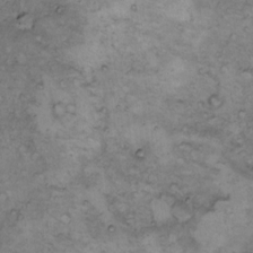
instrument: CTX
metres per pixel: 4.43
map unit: Hto
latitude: 7.1025
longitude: -60.5734
